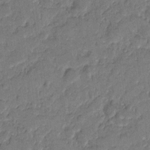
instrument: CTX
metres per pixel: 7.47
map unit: eHh
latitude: 9.5560
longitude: -65.1592
